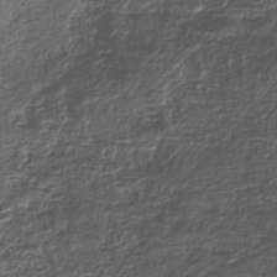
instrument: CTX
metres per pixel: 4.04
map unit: Nhe
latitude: -37.8422
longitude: -87.9906
